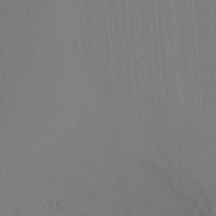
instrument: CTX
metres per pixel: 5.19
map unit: Ht
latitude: -2.8785
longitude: -27.4993
